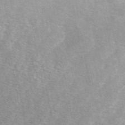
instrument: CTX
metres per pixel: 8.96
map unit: ANa
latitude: 45.4615
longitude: 30.1606
